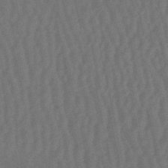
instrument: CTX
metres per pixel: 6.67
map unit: eHb
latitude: -50.6329
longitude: 73.0108
